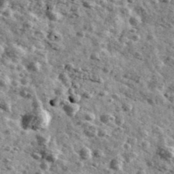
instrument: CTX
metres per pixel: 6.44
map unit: Ave
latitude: 41.2348
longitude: -107.7639
